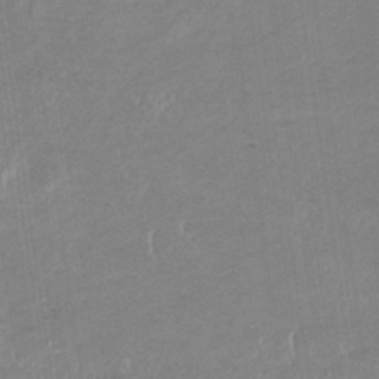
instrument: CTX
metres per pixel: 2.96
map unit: eHb
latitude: -33.8423
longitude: 68.6518
